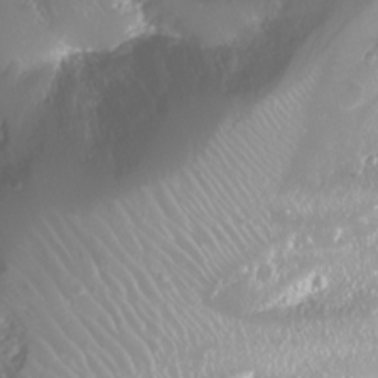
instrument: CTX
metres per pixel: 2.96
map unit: Nhu
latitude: -8.2739
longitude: -71.1970
